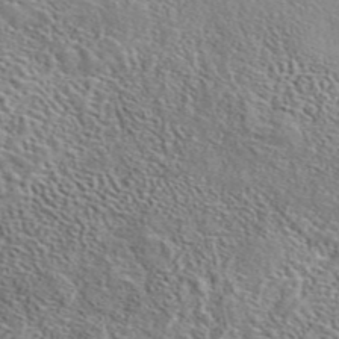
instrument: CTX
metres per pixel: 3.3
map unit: eAb
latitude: 44.0444
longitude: 112.3873
